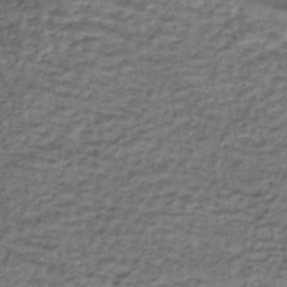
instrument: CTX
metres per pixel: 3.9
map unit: eHh
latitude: -43.3320
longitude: 119.7667
